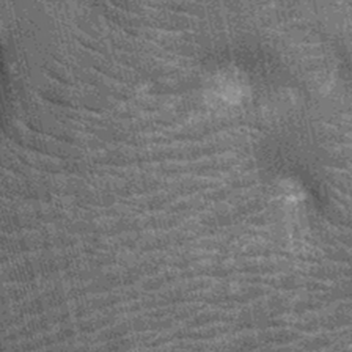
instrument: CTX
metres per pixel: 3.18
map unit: Nhu
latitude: -13.0675
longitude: -22.3278
